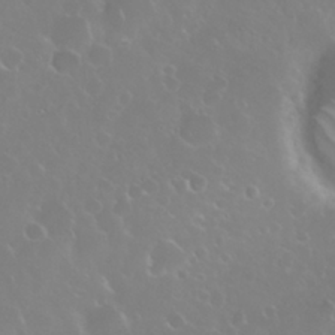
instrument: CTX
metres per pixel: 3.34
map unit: Nhu
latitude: 28.3467
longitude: -61.7071
